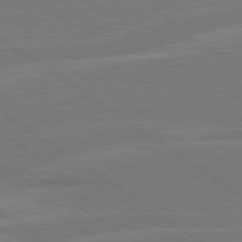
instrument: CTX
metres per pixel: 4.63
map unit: lApd
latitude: 79.7072
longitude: -124.8380
